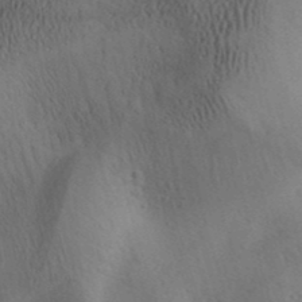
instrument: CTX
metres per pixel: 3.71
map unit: Aa
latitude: 30.4223
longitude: -142.4601
